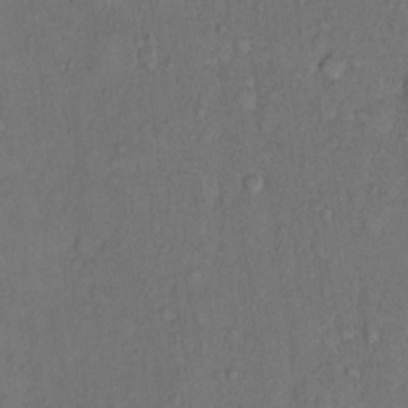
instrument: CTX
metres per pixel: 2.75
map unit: Hto
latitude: 10.2523
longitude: -58.8002
